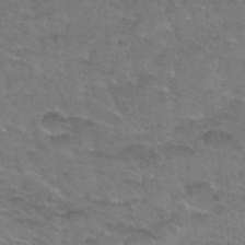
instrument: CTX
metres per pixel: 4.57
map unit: Nhu
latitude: 31.3104
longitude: -50.1577
